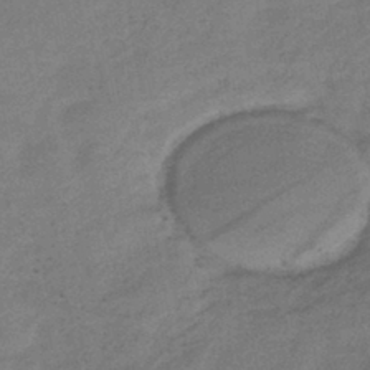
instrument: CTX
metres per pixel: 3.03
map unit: eHb
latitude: -41.9556
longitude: 79.8989
